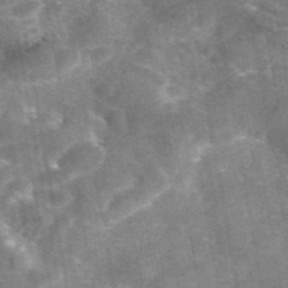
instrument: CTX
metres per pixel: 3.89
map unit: eAb
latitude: 46.0633
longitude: 120.9919
